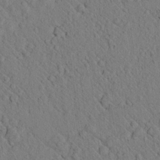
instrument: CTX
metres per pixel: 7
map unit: lAvf
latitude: 7.2537
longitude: 160.4818
